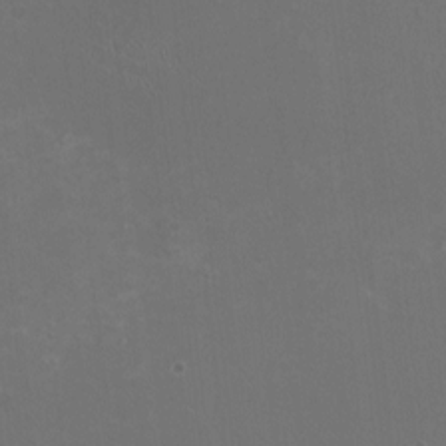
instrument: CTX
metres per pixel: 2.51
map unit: HNhu
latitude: -2.1416
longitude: -0.5734
